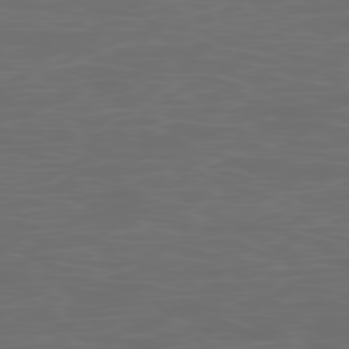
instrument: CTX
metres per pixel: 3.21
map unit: Ap
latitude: -78.7841
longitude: -69.7450
